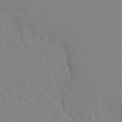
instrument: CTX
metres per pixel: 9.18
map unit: Aa
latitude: 17.9528
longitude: -141.8394
